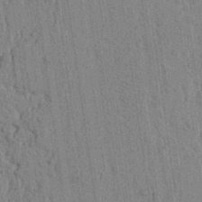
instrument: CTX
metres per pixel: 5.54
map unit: lAvf
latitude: 6.2522
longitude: 164.7275
